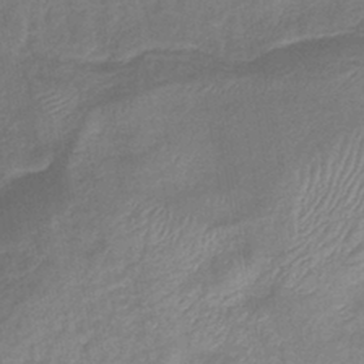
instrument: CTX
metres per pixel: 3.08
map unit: eHb
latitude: -40.4818
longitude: 80.5385
